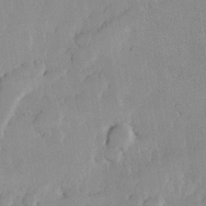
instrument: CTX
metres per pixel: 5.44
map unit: Hve
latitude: 26.3467
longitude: 150.6518
